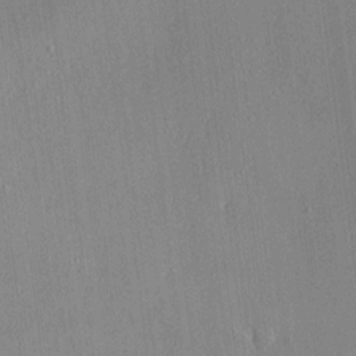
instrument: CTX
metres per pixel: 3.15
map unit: HNhu
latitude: 3.3292
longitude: 8.3117
